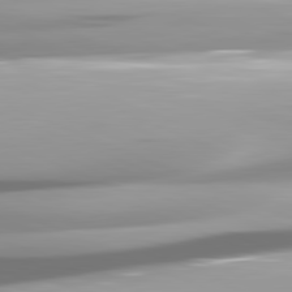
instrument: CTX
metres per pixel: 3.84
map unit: lApd
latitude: 81.7639
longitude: -147.3860
